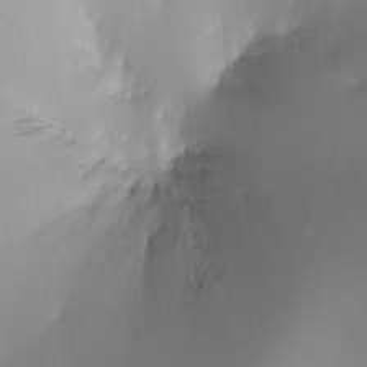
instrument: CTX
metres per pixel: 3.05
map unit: HNhu
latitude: 10.9892
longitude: 9.1809
